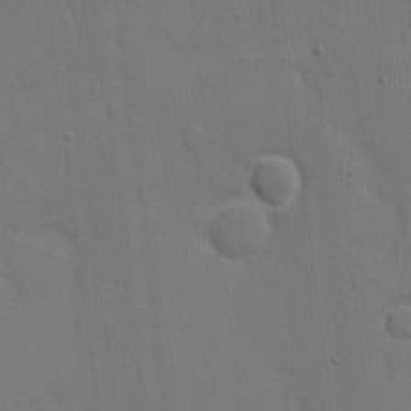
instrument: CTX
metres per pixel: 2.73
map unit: eHh
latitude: 7.1214
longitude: -67.4615
